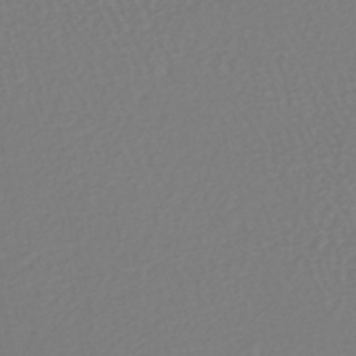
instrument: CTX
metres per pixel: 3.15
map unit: lHb
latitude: -38.2929
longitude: 63.0297
